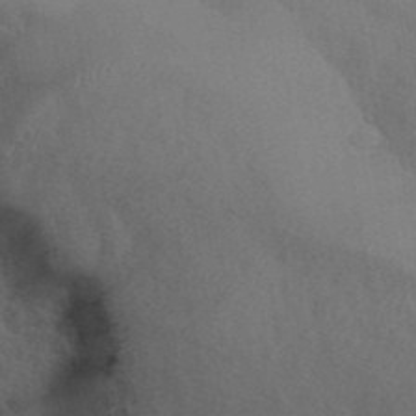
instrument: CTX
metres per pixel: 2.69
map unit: ANa
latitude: 42.9892
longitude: 53.4076
